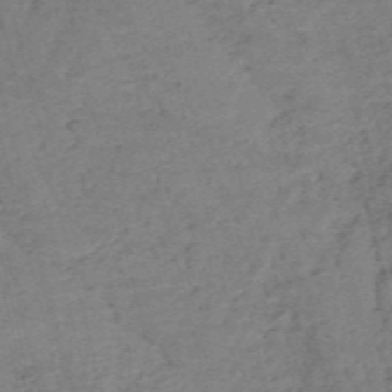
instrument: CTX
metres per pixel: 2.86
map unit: HNb
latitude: -54.5196
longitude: -46.4223
